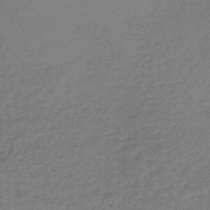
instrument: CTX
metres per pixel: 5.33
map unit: lHb
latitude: -42.4251
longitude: 66.5952
